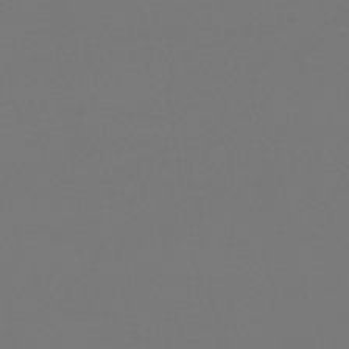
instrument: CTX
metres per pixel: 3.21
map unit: lHb
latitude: -47.6155
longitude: 71.2376
